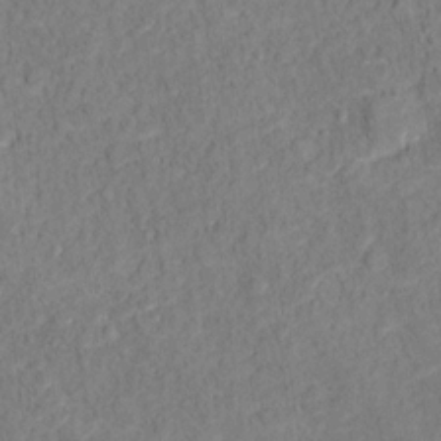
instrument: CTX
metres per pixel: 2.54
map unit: Hto
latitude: 12.4412
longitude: -38.2522
